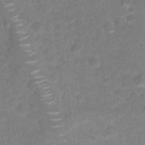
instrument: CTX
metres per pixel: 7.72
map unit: Hto
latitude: 18.4979
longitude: -39.0080
